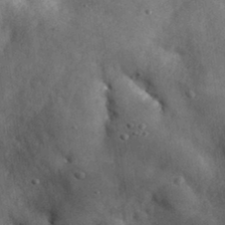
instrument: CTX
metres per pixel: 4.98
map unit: eHh
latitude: 31.1026
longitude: -73.0648
